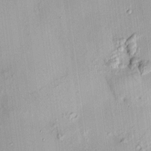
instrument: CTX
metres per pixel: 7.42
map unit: HNhu
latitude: 11.6883
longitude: 11.0487
